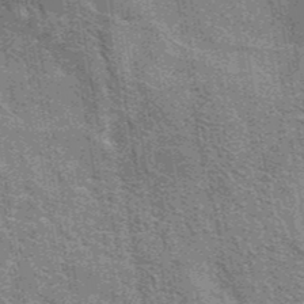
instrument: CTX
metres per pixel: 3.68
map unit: eAb
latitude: 41.1214
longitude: 107.0109
